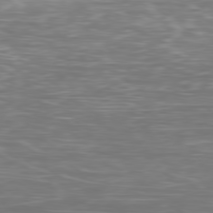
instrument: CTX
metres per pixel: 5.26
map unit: Ap
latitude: -80.3684
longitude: -60.8380
